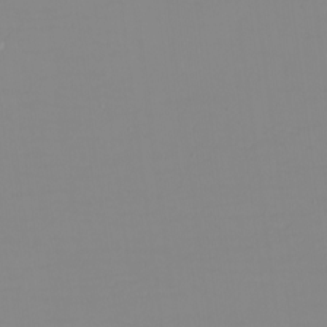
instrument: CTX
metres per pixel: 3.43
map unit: eHh
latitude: -5.4454
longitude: -82.8569
